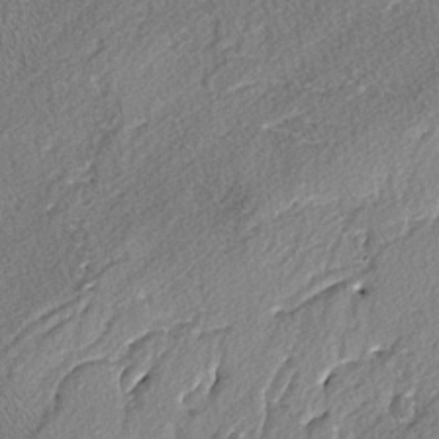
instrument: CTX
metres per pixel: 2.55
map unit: lAvf
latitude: -3.3320
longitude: -108.5167
